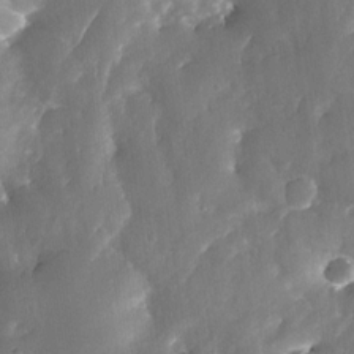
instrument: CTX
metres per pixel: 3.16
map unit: Nhe
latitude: -29.4266
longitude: -110.4412
